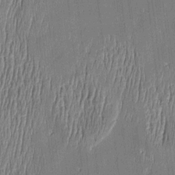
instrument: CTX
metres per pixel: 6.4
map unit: Htu
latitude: -5.5021
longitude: 175.2375
